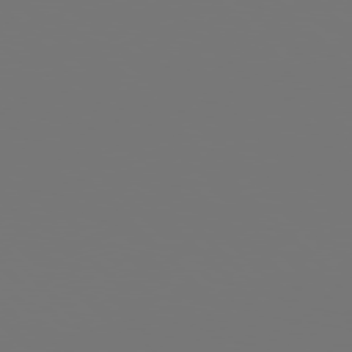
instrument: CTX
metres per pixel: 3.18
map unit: Hpe
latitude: 77.7260
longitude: -176.1766
